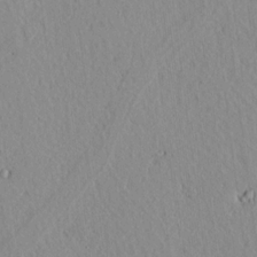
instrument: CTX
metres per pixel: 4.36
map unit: lAvf
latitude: 7.2159
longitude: 168.9352
